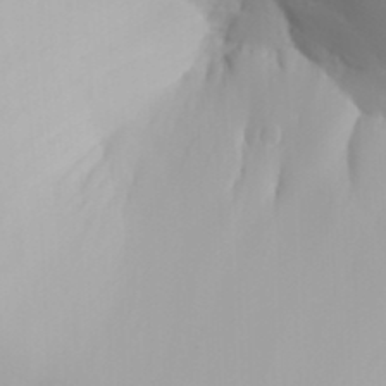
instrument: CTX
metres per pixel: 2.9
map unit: Aa
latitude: 32.3656
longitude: -141.6693
